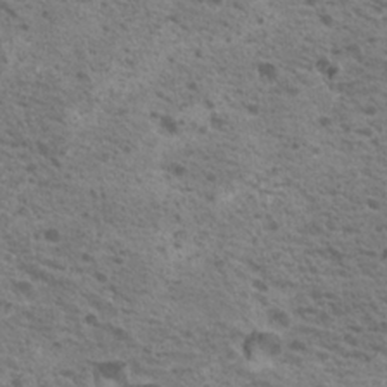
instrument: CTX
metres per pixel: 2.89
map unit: Nhu
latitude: 19.1970
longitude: -31.2159
